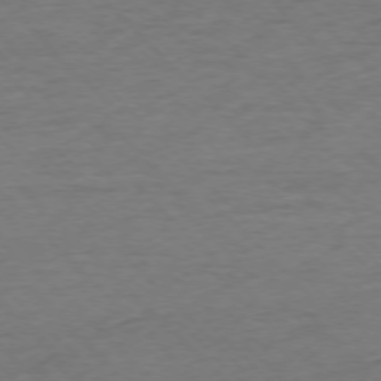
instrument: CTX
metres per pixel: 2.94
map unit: Ap
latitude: -75.8045
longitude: -78.8191
